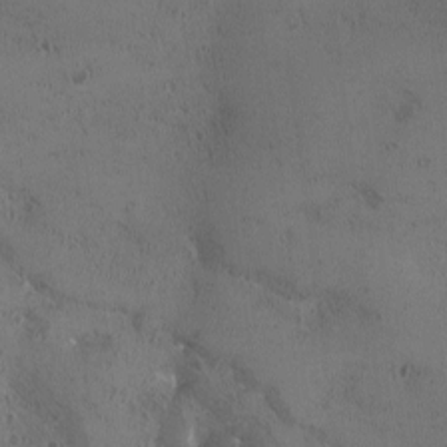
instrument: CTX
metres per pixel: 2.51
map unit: Ave
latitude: -9.7855
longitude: -117.9528
